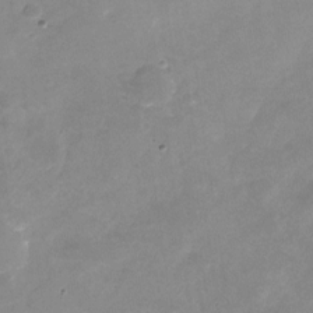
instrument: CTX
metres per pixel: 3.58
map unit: Nhu
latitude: -24.7274
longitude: -69.8961
